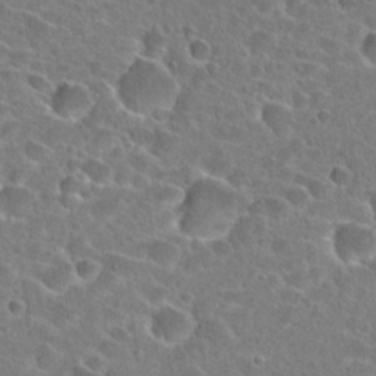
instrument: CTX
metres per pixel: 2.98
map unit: Hto
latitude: 24.6490
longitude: -45.8772
